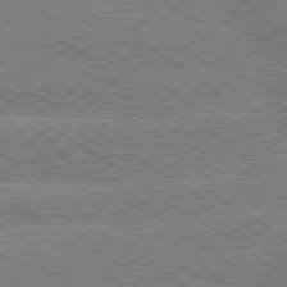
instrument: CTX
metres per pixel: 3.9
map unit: lApd
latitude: 79.5182
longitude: -158.1956
